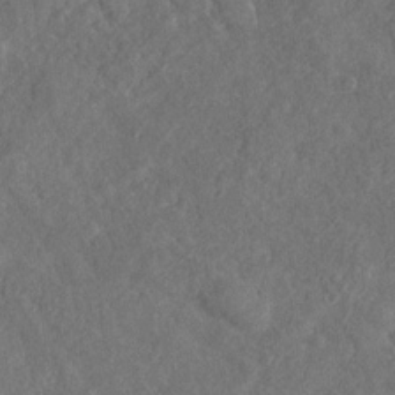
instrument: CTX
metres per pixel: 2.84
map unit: Nhu
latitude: -31.0108
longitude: -60.3656
